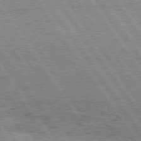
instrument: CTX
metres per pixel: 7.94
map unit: Hpe
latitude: 75.4615
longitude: -155.5182
